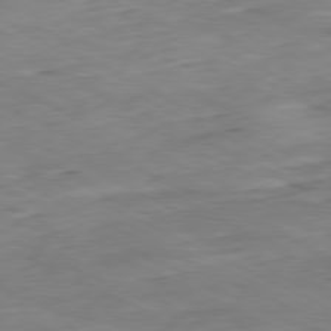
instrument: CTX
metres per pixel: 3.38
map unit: Ap
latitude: -81.1431
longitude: -82.4412
